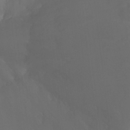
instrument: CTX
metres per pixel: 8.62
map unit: Ht
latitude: -3.4454
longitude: -25.1025
